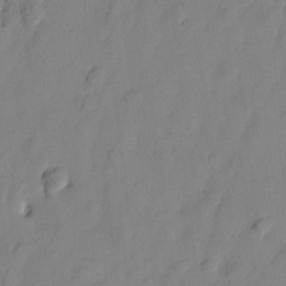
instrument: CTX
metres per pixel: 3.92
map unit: Htu
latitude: -1.7100
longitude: -176.6490
